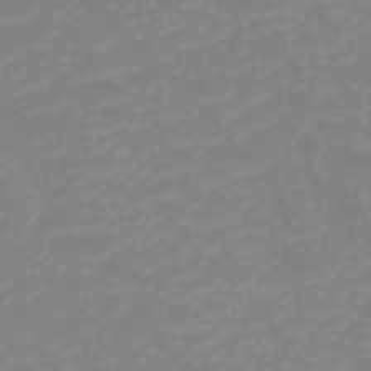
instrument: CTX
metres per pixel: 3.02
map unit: eHh
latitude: -2.6140
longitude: -75.0270
